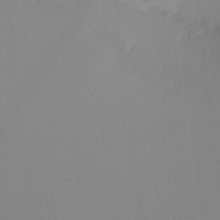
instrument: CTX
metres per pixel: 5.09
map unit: Ht
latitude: -12.9920
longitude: -43.5749
